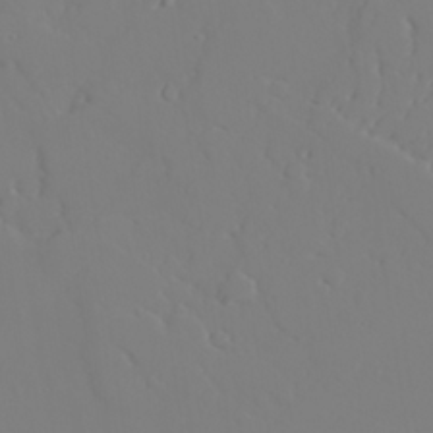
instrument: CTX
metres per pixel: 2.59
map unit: lAvf
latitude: 27.4049
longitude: -107.9150
